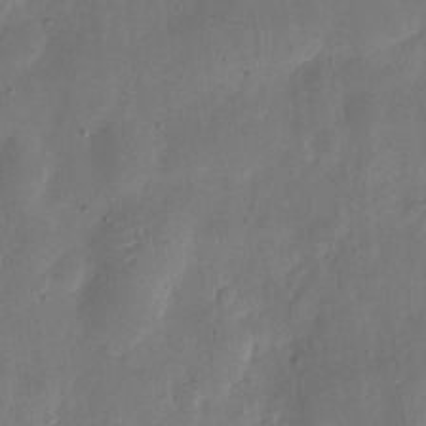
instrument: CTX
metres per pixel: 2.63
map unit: eHh
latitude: 7.1970
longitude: -71.8772
